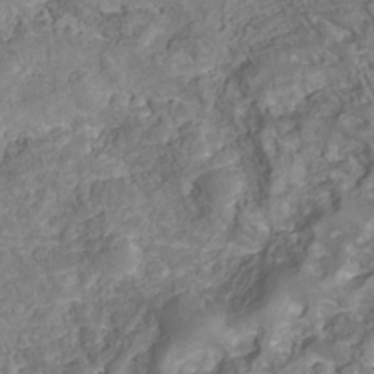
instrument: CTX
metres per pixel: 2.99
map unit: Nhu
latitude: -40.0661
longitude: -85.3482
